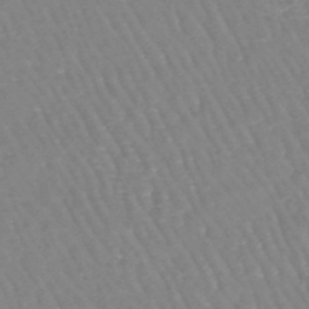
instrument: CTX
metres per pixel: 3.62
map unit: lHb
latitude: -44.9542
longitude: 77.6722
